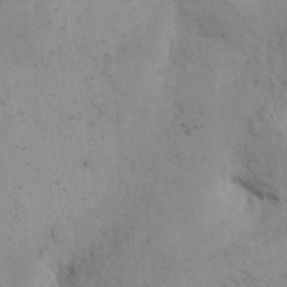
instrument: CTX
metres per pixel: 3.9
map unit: eHh
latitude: 15.2915
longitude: -67.3481
